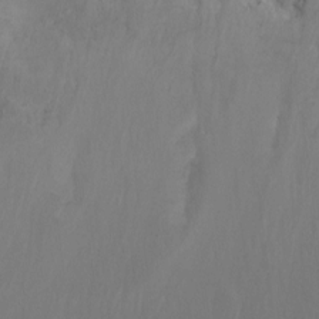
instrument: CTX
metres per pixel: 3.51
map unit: Ht
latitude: -10.5763
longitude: -34.0444
